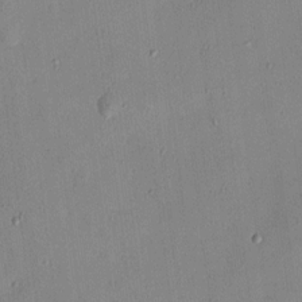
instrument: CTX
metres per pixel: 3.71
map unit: Hve
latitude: 13.4238
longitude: -90.7624
